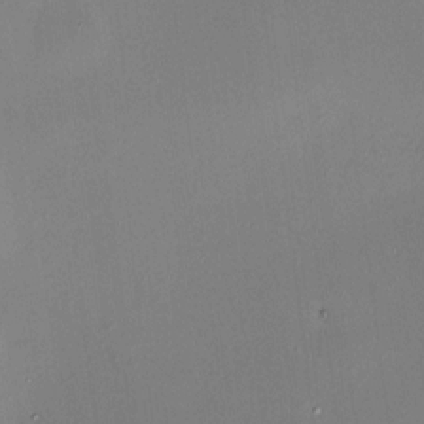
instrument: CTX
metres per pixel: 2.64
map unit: HNhu
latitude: 7.5938
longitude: 9.1053
